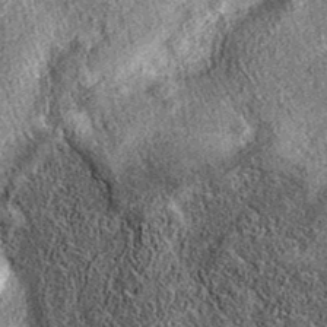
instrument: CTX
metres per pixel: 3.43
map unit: eAb
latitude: 36.7813
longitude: 108.3873
